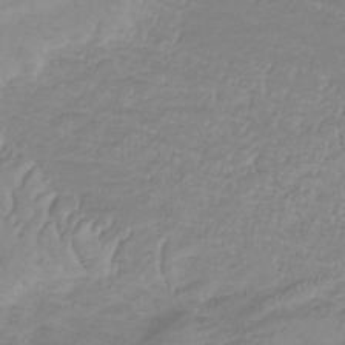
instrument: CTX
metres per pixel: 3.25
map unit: lHb
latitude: -33.5777
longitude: 70.1228
